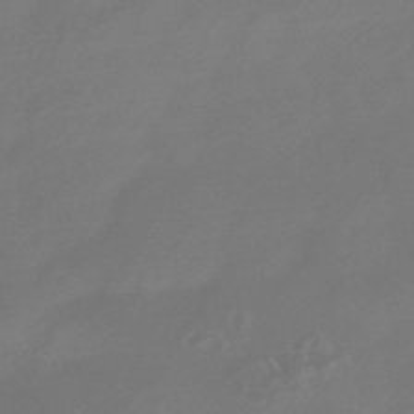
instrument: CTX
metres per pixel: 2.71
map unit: HNhu
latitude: -43.4643
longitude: 92.4062
